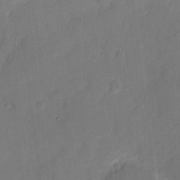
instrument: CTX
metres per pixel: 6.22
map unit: eHh
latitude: 6.7624
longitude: -66.6112
